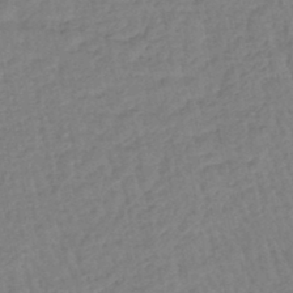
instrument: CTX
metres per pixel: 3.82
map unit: eHb
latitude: -45.5966
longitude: 80.5385
